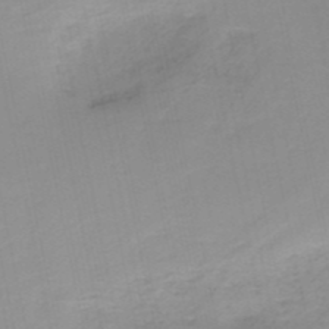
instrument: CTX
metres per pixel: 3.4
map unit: HNb
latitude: -51.0108
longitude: -50.8191
